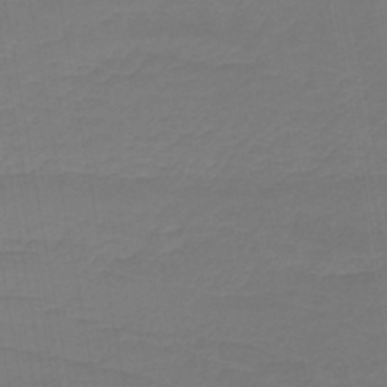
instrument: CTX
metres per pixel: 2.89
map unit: lHb
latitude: -43.9556
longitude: 60.8597
